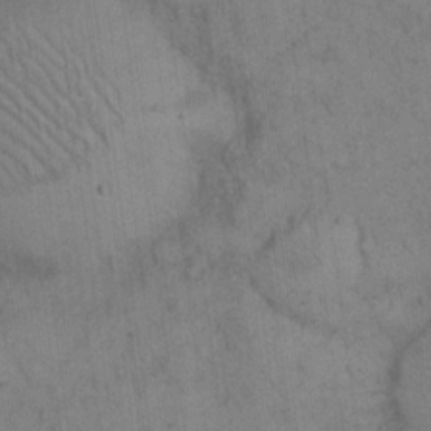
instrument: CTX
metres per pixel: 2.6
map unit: eHh
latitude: 14.9892
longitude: -62.8947
